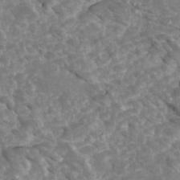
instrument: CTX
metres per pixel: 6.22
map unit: Htu
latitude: 2.6868
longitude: 142.1038
